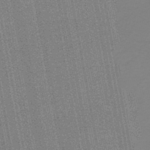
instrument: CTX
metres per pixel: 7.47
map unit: HNb
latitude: -45.1242
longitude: 54.0472
